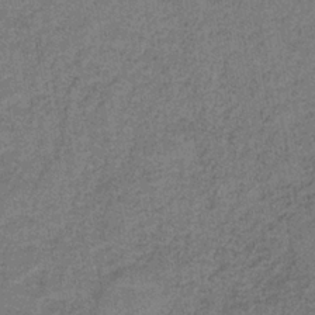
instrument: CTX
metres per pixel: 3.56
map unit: HNb
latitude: -37.4454
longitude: 51.8422
